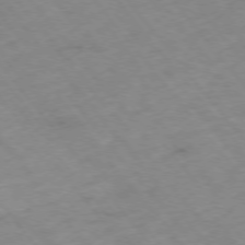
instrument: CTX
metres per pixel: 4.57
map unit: Hpe
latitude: -76.1795
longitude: -18.7435
